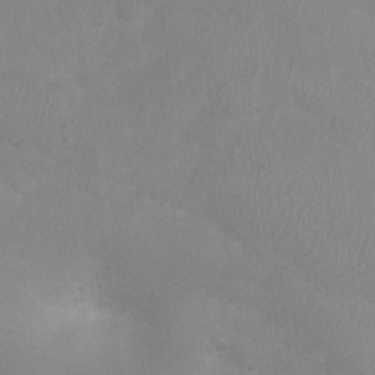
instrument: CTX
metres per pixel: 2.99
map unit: Nhu
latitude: 3.2915
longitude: -25.7827
